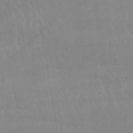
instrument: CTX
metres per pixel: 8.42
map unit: lHb
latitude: -40.1417
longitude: 66.5196
